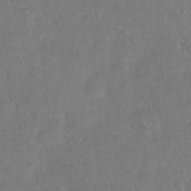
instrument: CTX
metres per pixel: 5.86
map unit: Hto
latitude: -6.8408
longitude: -37.7072
